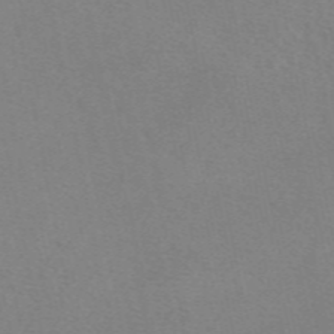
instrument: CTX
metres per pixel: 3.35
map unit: eAb
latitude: 49.0458
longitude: 107.5399
